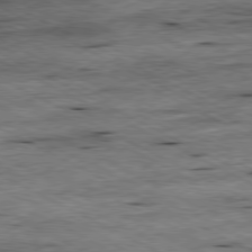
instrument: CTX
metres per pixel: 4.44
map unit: Ap
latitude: -80.8030
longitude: -84.6680
